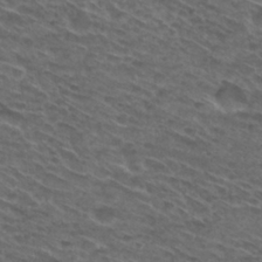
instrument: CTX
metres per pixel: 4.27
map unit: Hto
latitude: 30.0633
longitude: -47.7450
